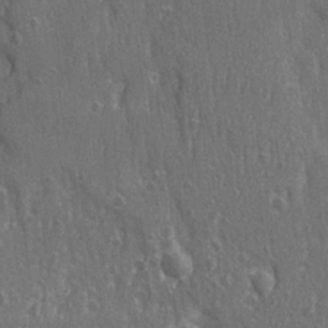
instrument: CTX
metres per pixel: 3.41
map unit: Ave
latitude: 22.5357
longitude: -134.3089
